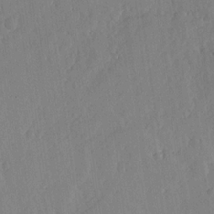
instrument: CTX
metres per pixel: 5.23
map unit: lHvf
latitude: 18.7813
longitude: -115.5749
